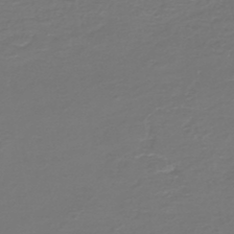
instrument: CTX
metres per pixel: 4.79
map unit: HNb
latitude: -47.5021
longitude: 52.8597
